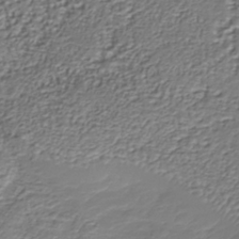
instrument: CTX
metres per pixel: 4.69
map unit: Nhu
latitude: -39.2376
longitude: -86.0633
